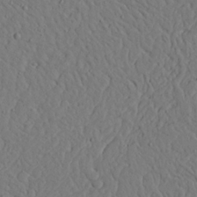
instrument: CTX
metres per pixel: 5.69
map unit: Ave
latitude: 23.7450
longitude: -132.2145
